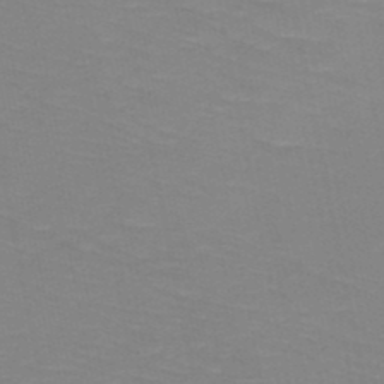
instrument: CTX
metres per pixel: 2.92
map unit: HNb
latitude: -49.0676
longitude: -49.1214
